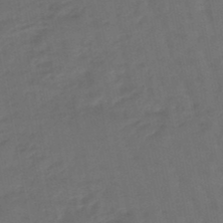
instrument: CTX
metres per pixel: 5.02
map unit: lHb
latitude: -47.4643
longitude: 80.8786
